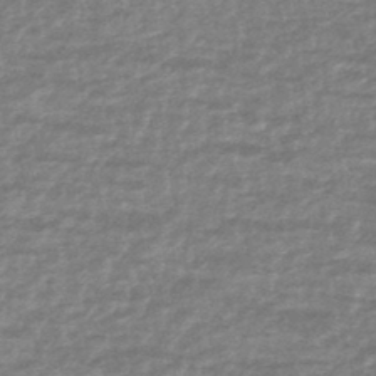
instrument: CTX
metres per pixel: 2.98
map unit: HNhu
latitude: -45.5399
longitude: 106.1984
